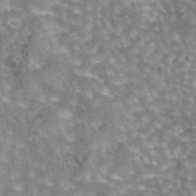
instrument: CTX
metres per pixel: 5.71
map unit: eAb
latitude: 44.4412
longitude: 105.1809
